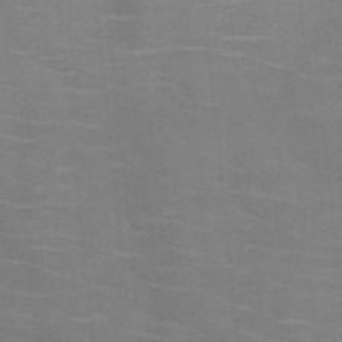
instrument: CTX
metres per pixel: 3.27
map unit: HNb
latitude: -47.0297
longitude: -45.8394
